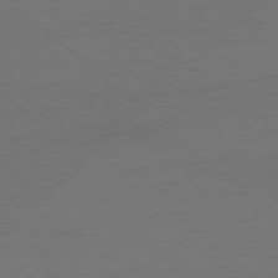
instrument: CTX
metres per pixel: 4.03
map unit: Ap
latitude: -78.4062
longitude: -69.8017
